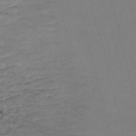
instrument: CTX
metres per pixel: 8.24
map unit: Nve
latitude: -58.8596
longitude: 61.7289
